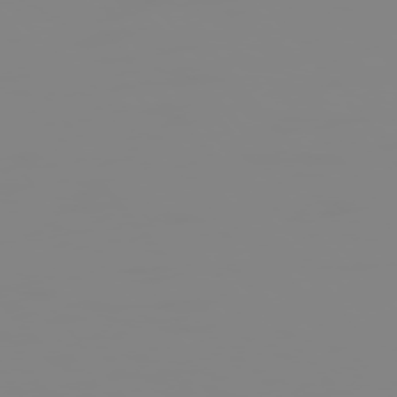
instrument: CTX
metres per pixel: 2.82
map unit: Hpe
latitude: 74.7435
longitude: -127.6505
